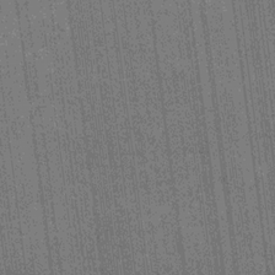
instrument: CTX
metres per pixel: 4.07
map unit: Ave
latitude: 15.6316
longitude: -138.3845
